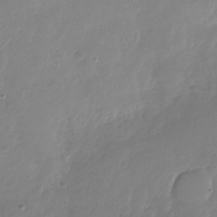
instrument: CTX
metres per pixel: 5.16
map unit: Nhu
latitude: -28.7085
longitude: -59.3482
